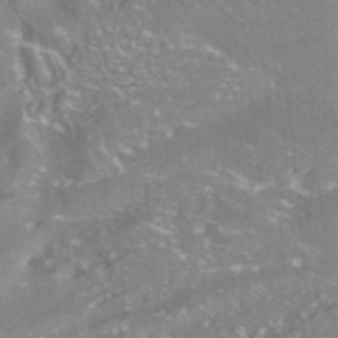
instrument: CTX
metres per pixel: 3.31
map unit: ANa
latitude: -38.1417
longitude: 97.1809
